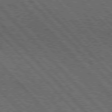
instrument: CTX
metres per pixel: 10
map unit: Hpe
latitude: 76.4979
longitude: -168.2523
